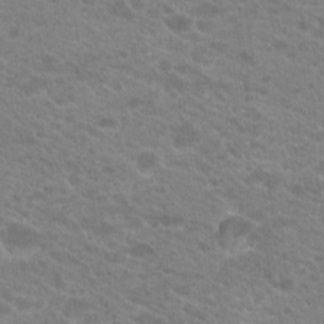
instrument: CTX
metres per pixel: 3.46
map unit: Hto
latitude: 20.4790
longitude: -38.3845
